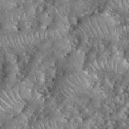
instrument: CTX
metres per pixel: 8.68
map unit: eHh
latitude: 39.9339
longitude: -57.5182
